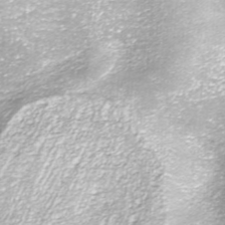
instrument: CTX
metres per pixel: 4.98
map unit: ANa
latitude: -41.5399
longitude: 104.2172
